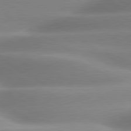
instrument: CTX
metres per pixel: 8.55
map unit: lApd
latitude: 80.1956
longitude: -157.8961
